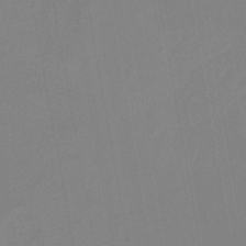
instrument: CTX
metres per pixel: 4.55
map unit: lHb
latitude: -37.4265
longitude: 74.5385
